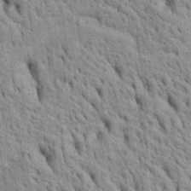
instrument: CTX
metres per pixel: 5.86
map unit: Htu
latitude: -4.4818
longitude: 152.5573
